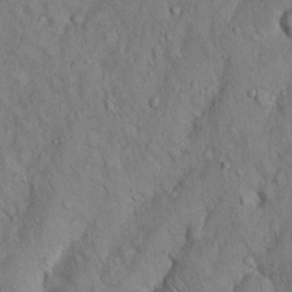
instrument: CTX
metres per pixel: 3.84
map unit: Hto
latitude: 14.2712
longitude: -58.3845
